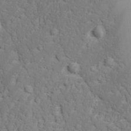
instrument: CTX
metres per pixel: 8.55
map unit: lAvf
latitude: 26.5168
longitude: -109.8583
